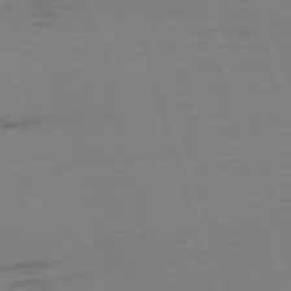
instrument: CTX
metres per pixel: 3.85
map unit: Ap
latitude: -75.9367
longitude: -73.8773
